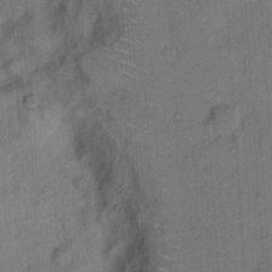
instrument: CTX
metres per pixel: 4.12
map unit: Hto
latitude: 8.1767
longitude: -61.4615
